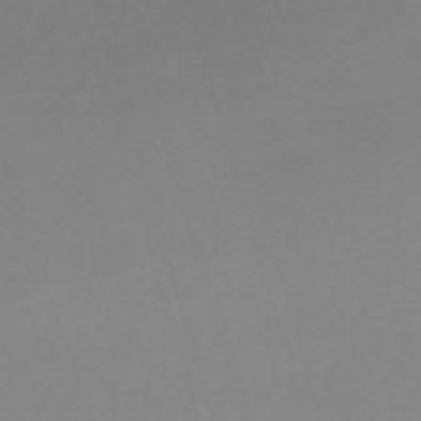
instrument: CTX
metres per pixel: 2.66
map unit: eHh
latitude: -61.9556
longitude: 51.0486
